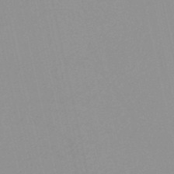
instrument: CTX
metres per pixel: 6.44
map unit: HNb
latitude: -52.1227
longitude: -51.1403
